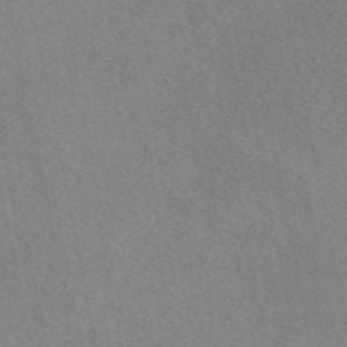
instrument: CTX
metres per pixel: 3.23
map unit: eAb
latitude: 48.4034
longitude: 113.8800
